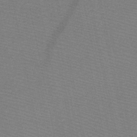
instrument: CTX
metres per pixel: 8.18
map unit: HNb
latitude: -48.6897
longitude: -40.8757
